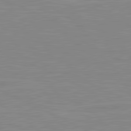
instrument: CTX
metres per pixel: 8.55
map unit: lApd
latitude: 81.5749
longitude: -172.2144
